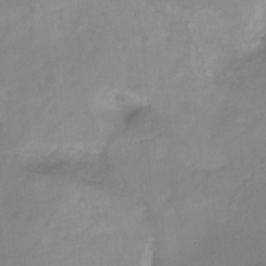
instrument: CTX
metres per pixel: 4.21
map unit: Ht
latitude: -13.1809
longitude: -51.3292
